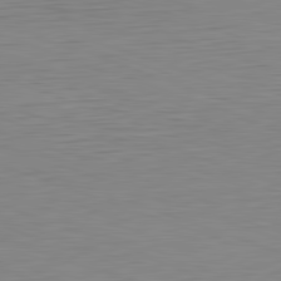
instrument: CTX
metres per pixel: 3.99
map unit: Hpe
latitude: -82.1228
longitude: 10.5385
